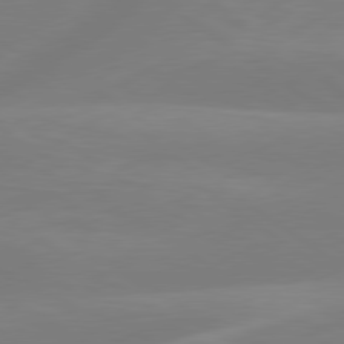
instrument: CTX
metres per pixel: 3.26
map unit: lApd
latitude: 79.3293
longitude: -149.4049
